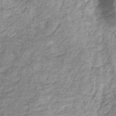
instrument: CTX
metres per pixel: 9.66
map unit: eHb
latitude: -31.1809
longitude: 68.8974
